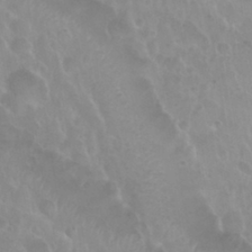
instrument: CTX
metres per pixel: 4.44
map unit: Nhu
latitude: 29.2348
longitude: -55.1403
